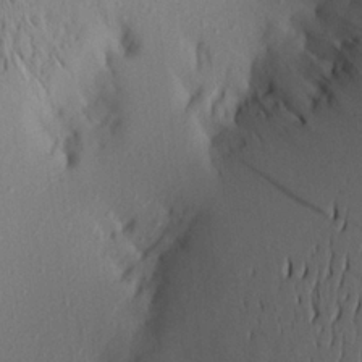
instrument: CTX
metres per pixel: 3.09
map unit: Aa
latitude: 21.4427
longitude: -146.5735
